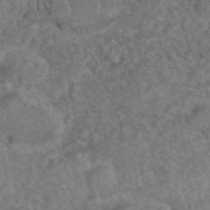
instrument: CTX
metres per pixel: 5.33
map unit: eAb
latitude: 45.1592
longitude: 114.1039
